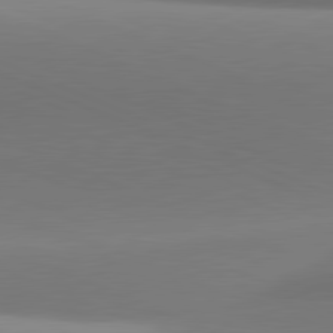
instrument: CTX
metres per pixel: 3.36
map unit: lApd
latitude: 81.3859
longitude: 142.1038
